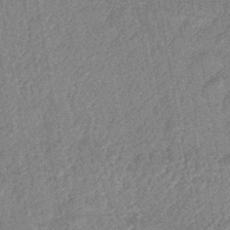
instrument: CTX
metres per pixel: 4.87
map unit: lHb
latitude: -43.2753
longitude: 80.4818
